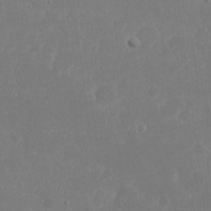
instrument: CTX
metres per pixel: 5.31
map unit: eHh
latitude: 18.4412
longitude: -72.5357
